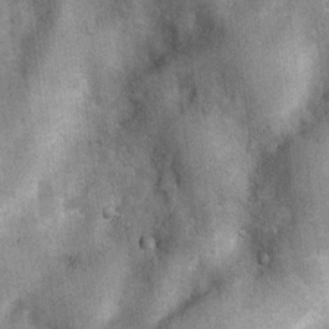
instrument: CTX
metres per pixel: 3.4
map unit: Nhu
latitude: 7.9339
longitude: -22.2711
